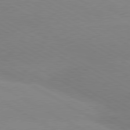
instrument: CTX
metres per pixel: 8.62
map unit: lApd
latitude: 80.1578
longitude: -153.7828
